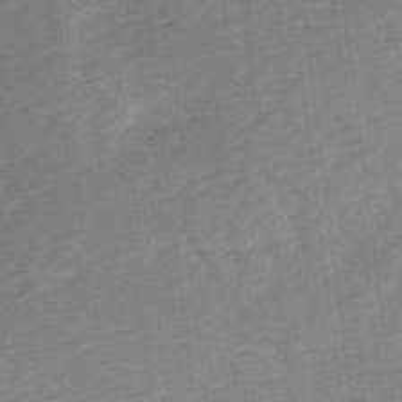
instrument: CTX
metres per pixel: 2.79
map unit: Ave
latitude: 9.8961
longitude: -106.8947
